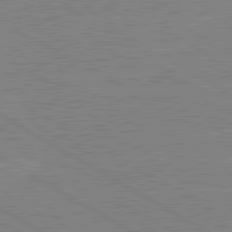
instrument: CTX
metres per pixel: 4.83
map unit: lApd
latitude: 80.5357
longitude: -126.0255
